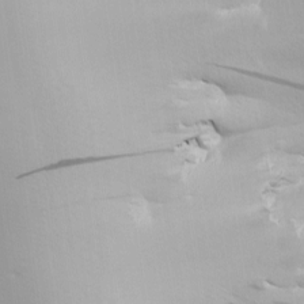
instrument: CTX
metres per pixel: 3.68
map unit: lAa
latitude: -9.0297
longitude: -125.8016
